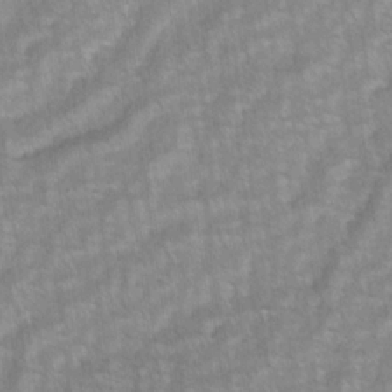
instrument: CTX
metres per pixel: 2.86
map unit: lAvf
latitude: -1.8801
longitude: -113.6505
